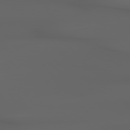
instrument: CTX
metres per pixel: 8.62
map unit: Hpe
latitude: 77.9150
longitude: -165.8961
